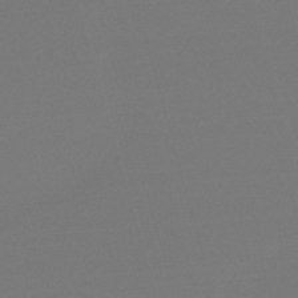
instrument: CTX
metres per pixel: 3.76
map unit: eHb
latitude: -50.5763
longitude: 68.9919
